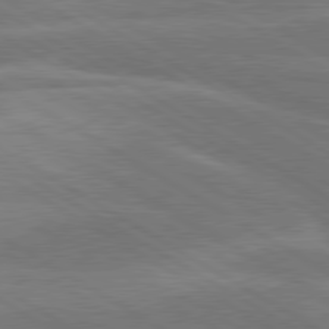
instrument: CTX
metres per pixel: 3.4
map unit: lApd
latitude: 79.8773
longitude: -123.7450
